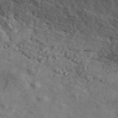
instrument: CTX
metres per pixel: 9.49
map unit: ANa
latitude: 45.1025
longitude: 21.3887
